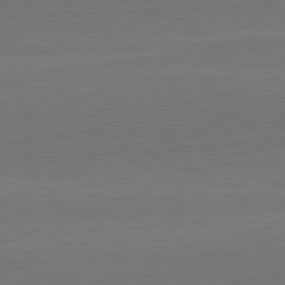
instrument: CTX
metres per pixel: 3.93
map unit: lApd
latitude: 82.4412
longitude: 165.4644
